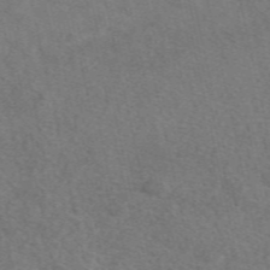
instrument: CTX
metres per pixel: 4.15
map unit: eAb
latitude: 49.4993
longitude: 112.1984
